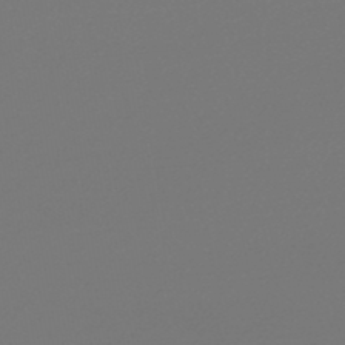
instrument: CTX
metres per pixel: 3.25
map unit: lHb
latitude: -47.6533
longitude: 66.5385
